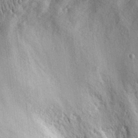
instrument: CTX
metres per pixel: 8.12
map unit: eHh
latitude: 30.6491
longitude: -71.6883
